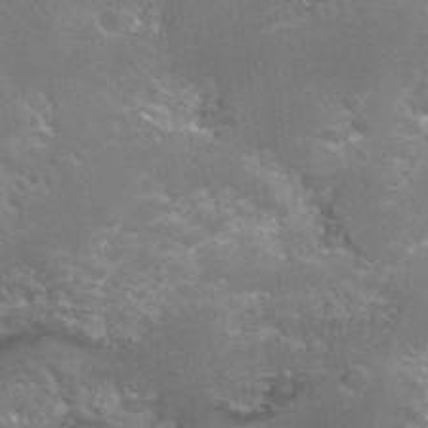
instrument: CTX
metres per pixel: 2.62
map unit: Hto
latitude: 36.1956
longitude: -43.8961
